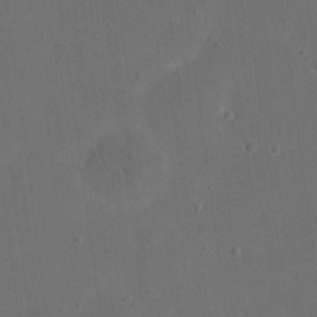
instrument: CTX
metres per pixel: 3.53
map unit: eHh
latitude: 19.4426
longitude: -65.8772
